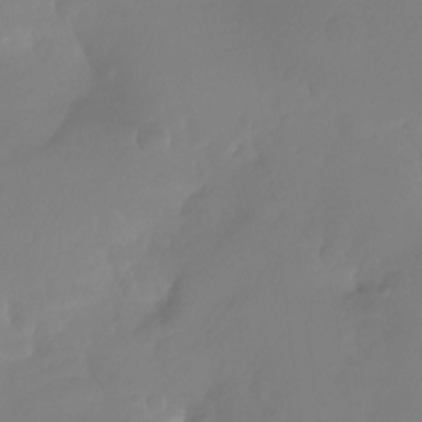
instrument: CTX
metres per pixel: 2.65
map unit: Ht
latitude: -14.4062
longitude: -53.9528
